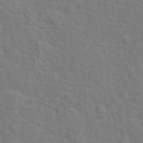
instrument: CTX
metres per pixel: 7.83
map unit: Hto
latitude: 16.9892
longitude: -41.2914
